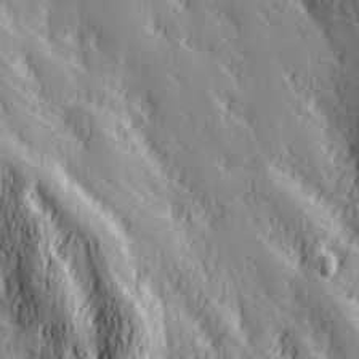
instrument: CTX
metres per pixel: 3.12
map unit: Hve
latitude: 32.6490
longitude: 149.6344
